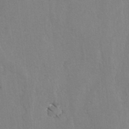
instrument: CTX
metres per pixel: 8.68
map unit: lAvf
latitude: -5.4643
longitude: -113.9717
